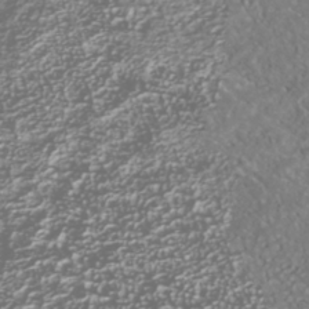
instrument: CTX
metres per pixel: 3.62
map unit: Nhu
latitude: -40.7463
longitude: -83.5749
